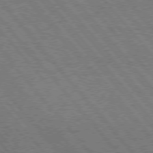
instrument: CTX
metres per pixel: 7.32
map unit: Hpe
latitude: 75.4426
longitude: -140.5167
